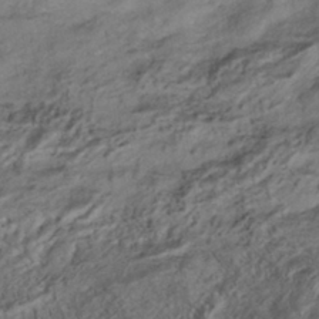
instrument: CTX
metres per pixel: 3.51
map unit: HNhu
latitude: -41.8989
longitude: 105.2754
